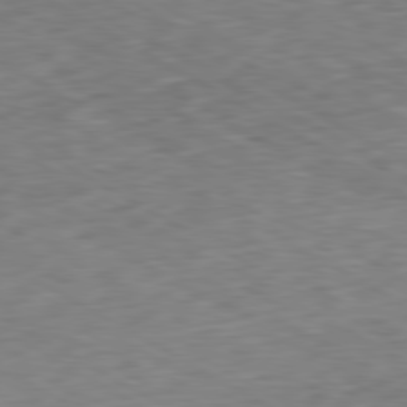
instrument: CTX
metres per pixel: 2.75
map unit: Ap
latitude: -80.8030
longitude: -71.6883
